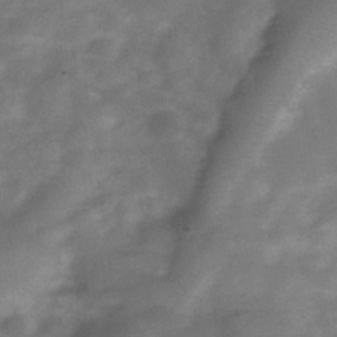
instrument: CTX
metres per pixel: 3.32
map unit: Hve
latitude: -32.0472
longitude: 89.3887
